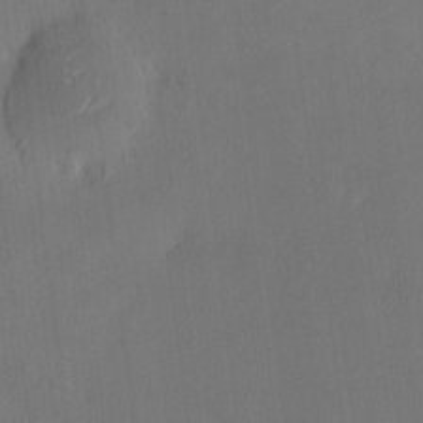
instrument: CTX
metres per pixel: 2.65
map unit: HNhu
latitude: 6.1200
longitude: 7.1809
